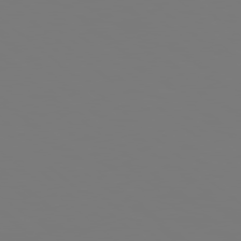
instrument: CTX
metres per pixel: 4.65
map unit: Hpe
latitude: 78.5546
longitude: 174.2172
